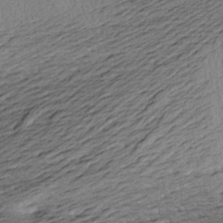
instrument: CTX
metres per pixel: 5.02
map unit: Aa
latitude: 17.9717
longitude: -144.2900
